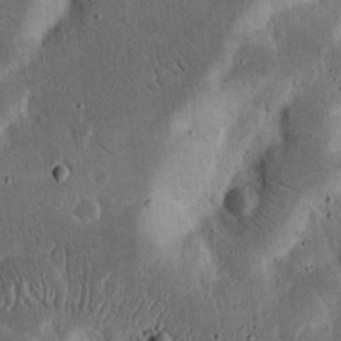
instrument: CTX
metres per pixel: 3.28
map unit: Nhu
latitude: 18.3467
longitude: -74.7813
